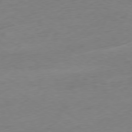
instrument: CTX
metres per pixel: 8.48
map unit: Ap
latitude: -78.8408
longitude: -57.5749
